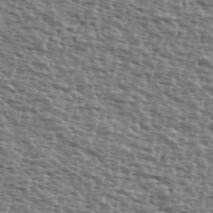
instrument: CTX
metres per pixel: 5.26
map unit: Ave
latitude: 39.3104
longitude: -111.9339
